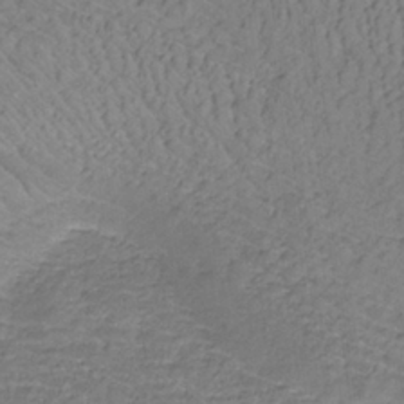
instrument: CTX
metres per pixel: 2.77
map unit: lHb
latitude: -33.1243
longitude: 67.6911
